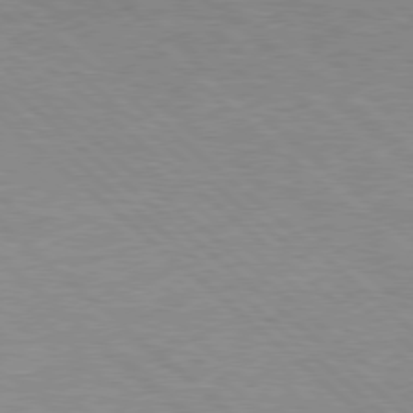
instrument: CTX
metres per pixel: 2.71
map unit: Hpe
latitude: 77.2726
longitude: -150.5734
